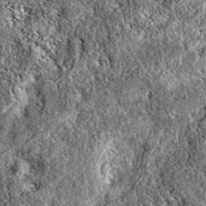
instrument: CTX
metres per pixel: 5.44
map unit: eAb
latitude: 37.7638
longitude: 111.9556
